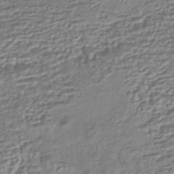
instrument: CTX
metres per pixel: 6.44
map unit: HNhu
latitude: -43.5021
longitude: 107.1809
